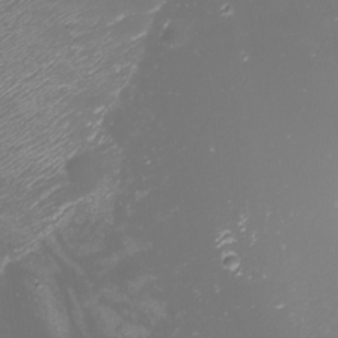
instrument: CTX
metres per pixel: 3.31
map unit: Nhu
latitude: -7.4643
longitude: -70.9325
